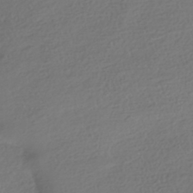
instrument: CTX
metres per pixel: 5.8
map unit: HNhu
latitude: -41.4265
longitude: 97.8800
